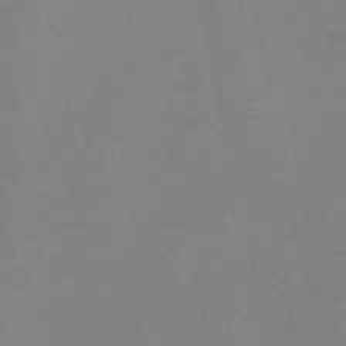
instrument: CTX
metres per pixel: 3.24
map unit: lHb
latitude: -45.8422
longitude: 74.8975
